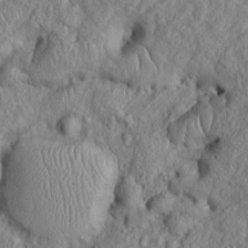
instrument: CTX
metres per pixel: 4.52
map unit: Htu
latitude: -5.8233
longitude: 155.9745
